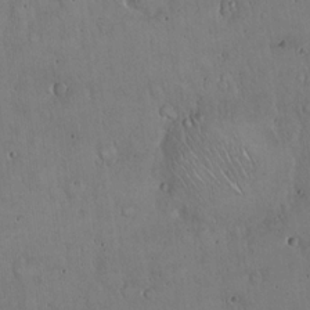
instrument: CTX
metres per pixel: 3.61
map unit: Hto
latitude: 17.3104
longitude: -59.5371
